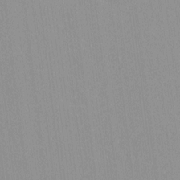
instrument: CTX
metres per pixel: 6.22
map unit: lHvf
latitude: -13.5966
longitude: -103.2348
